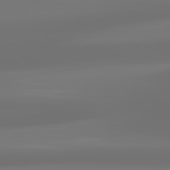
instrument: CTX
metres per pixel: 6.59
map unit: lApd
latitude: 83.1403
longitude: -131.1404
